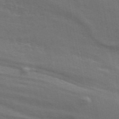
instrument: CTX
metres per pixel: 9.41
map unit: ANa
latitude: 49.7639
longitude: -80.0444
